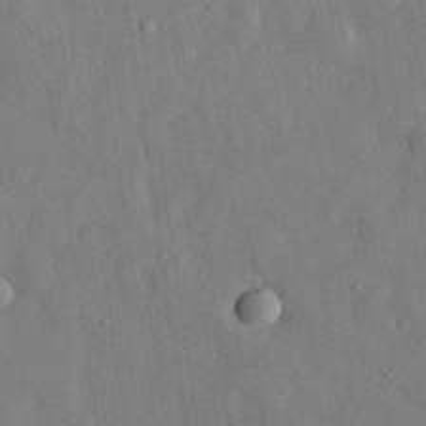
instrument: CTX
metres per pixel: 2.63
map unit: eHh
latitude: 29.4804
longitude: -76.2144
